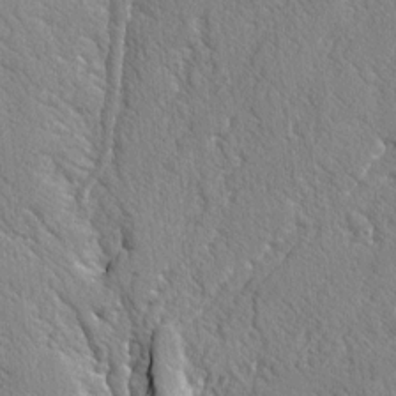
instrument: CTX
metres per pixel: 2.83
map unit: lAvf
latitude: -2.4817
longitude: -109.2726
